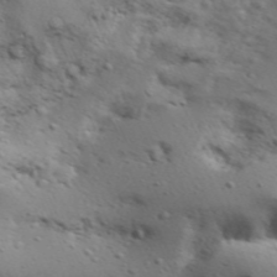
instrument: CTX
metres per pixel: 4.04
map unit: Aa
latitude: 29.4426
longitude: -146.1389
